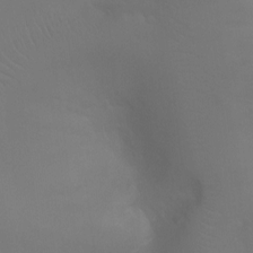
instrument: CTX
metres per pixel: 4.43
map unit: Ht
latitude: -3.6154
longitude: -25.3670
